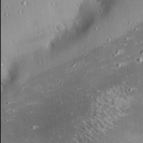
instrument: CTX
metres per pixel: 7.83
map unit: eHh
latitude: 24.3089
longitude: -89.9906
